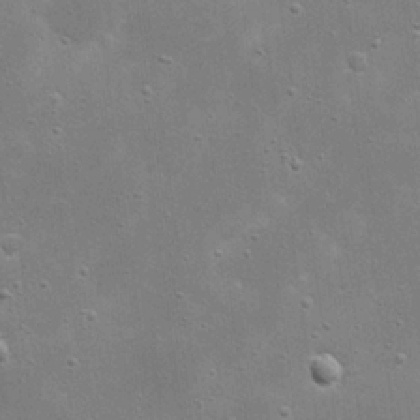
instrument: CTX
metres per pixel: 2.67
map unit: eHh
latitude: 21.3293
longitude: -67.1025
